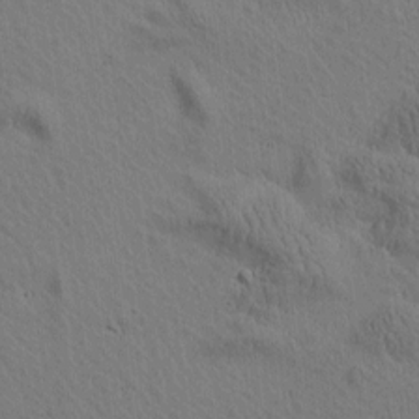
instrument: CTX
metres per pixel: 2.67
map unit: Htu
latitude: -2.9163
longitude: 174.3495
